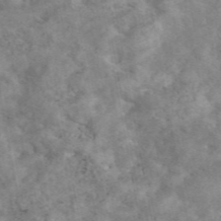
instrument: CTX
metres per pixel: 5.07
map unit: eAb
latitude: 45.6694
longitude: 129.0109
